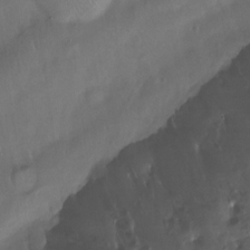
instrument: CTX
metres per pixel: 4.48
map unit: Ht
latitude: -15.4455
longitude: -44.9325
